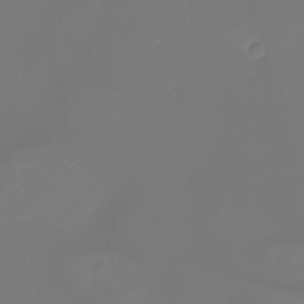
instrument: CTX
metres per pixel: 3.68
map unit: Ht
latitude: -14.2740
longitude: -53.4238
